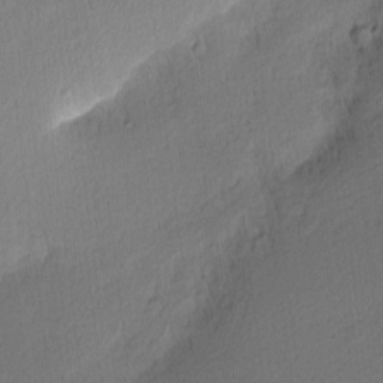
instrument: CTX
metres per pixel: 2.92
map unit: Nhu
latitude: 1.2159
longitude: -78.3656
